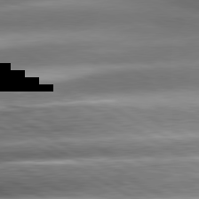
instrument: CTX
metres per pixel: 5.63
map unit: lApd
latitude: 80.8002
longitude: -143.3104
